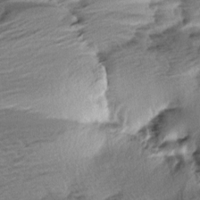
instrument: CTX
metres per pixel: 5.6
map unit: Aa
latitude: 6.3467
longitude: -137.3860
